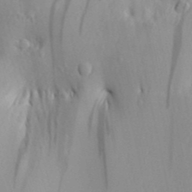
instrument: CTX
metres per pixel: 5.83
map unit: Aa
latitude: 29.2159
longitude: -138.9514
